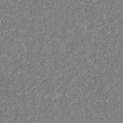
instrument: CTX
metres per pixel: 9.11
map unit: eHb
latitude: -31.5966
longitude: 70.1039
